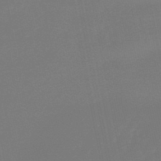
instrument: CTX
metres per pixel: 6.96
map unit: lHb
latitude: -49.8423
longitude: 79.6721
